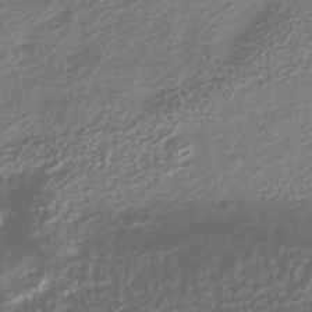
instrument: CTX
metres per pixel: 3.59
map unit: HNhu
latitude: -41.7477
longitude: 98.7274
